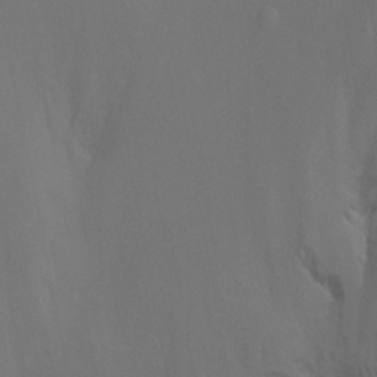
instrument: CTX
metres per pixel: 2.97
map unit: Ht
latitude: -8.8786
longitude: -32.9703
